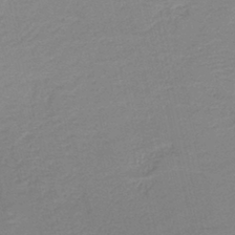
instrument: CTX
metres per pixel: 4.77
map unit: HNb
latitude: -40.6896
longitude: 50.4062
